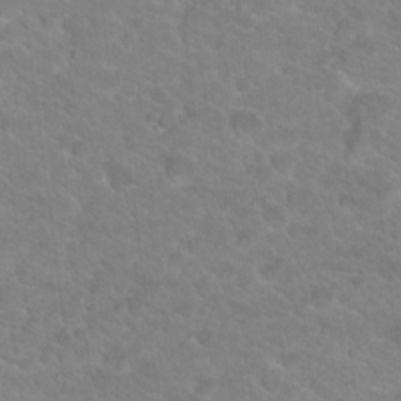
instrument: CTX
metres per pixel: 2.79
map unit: Hto
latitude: 17.8961
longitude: -36.4790
